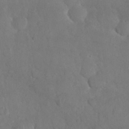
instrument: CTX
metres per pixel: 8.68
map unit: Nhu
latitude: 27.5182
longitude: -65.9906
